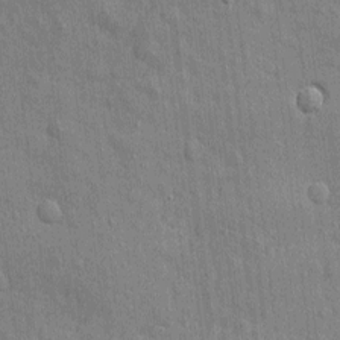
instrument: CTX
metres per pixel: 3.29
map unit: eHh
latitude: 4.0822
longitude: -75.2915
